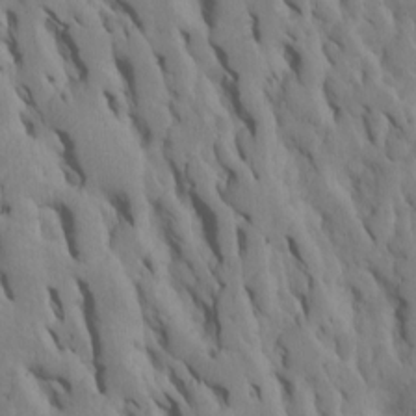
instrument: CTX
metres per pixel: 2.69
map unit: Htu
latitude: -7.4265
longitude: 144.9920
